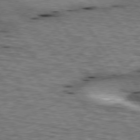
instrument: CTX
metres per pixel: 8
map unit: lApd
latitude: 76.5168
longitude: -60.1389
